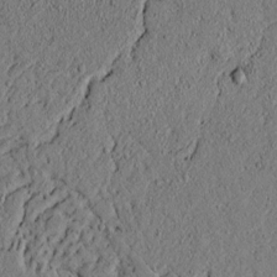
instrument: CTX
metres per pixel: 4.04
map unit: lAvf
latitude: 4.9136
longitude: 166.8975
